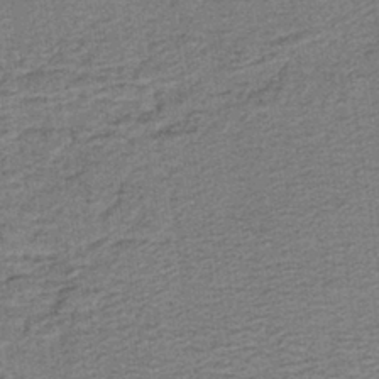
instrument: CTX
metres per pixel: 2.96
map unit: lHb
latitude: -40.3306
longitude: 55.0298
